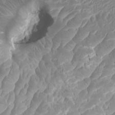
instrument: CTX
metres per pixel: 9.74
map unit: HNhu
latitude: 3.7260
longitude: -3.1970
